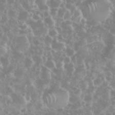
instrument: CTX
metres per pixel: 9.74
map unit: eHh
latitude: 35.2726
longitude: -61.7071
